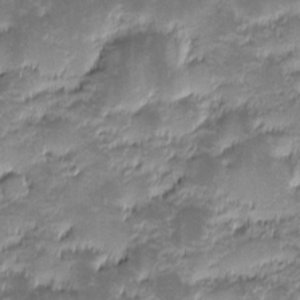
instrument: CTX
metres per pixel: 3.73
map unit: eHh
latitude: -1.5022
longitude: -86.4223
